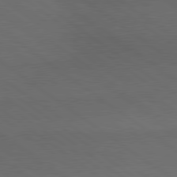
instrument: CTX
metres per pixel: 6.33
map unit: lApd
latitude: 79.5749
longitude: -177.0458
